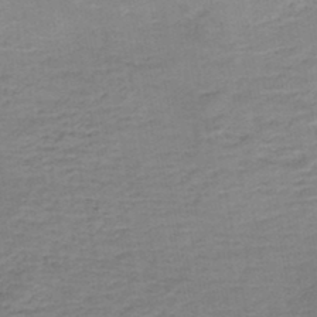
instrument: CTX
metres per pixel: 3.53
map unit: HNb
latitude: -46.0283
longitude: -44.8758
